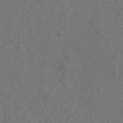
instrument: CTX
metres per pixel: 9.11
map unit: ANa
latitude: 43.8961
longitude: 27.1242
